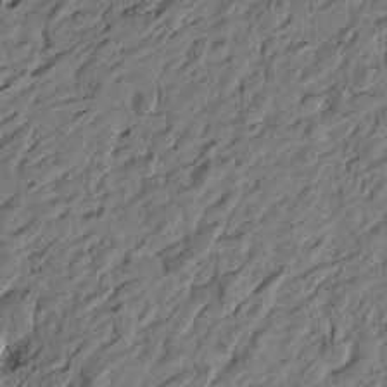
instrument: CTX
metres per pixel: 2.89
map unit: Htu
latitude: -2.5573
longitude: -179.4049
